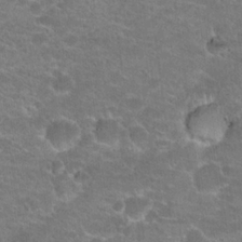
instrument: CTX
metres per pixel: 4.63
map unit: Hto
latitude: 20.8002
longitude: -43.0647
